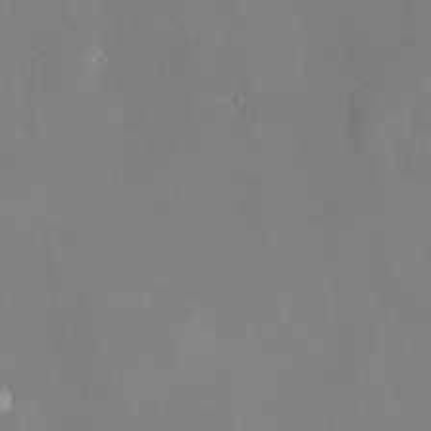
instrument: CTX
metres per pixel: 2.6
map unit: lHvf
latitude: 22.2522
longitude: 145.5021
